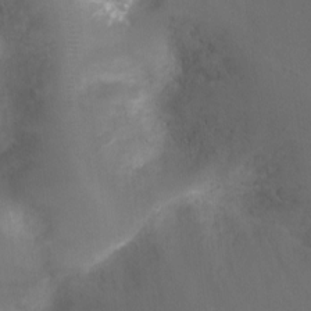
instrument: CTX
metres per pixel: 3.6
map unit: Ht
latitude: -9.1809
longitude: -24.7435
